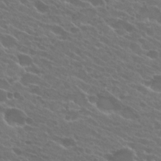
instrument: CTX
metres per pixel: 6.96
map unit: Hto
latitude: 24.5356
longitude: -37.8961
